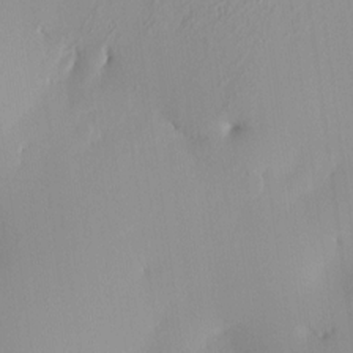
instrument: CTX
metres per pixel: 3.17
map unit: eHh
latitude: -4.4440
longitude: 15.3888
